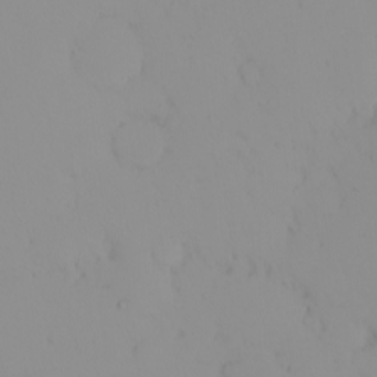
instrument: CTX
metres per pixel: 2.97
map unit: eHh
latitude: -1.3699
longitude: 19.8233
